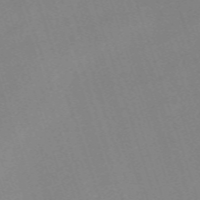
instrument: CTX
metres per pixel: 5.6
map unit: eHh
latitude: -62.6896
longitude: 50.4629
